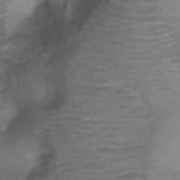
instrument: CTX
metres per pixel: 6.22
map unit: Ht
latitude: 3.7827
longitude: -29.5371
